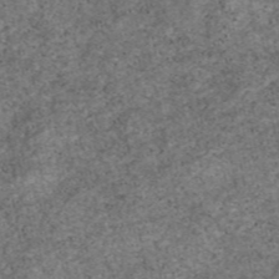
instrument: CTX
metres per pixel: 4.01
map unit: eAb
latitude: 47.0459
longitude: 118.2173
